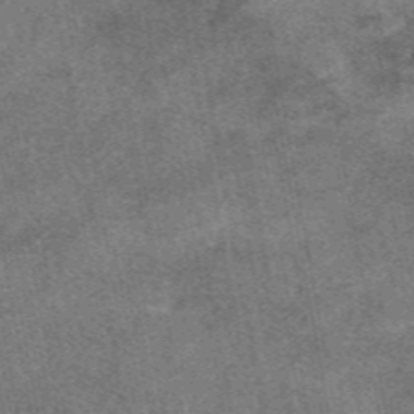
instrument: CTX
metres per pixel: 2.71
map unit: eAb
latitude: 47.9717
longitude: 121.5210
